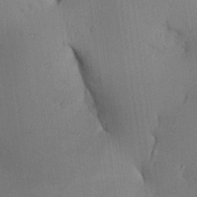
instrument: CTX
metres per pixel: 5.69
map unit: Aa
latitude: 26.7813
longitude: -134.2900
